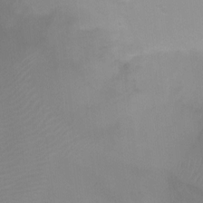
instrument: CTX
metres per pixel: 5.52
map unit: Ht
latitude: -4.8786
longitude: -28.7813
